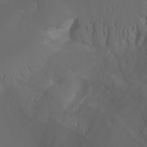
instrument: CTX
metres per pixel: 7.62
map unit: Htu
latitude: -1.7478
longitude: -76.1389
